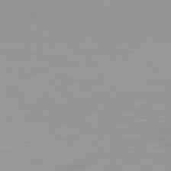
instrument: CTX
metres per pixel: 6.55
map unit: Hpe
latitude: 78.1578
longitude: -144.8380
